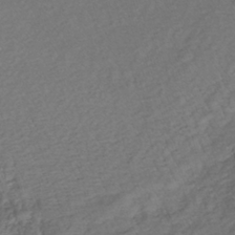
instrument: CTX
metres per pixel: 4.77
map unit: lHb
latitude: -35.7478
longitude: 69.2753
